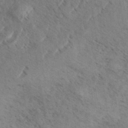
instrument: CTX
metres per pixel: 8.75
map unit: eHh
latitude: 36.8569
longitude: -138.4412
